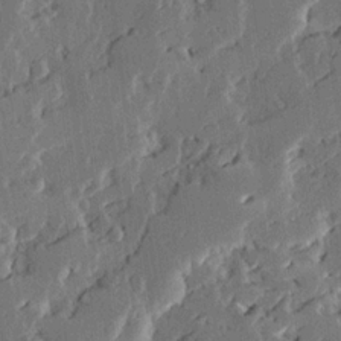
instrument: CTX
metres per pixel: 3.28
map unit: Ave
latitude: 15.1026
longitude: -137.4616
